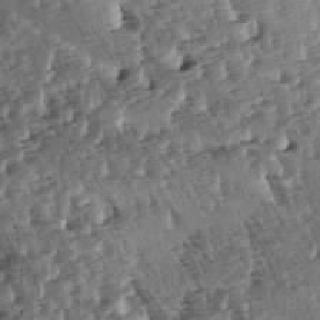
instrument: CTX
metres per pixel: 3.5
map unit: lAa
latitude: -4.0094
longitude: -122.4223
